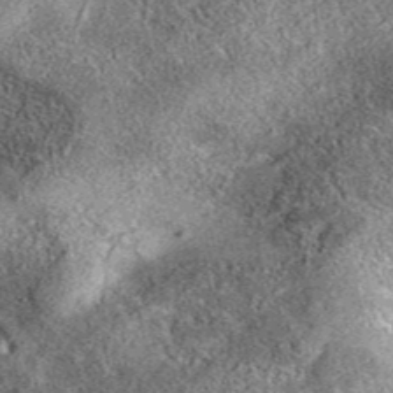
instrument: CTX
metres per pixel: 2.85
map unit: eAb
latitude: 37.1214
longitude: 110.4629
